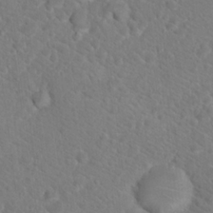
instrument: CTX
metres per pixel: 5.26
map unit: Hto
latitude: 18.4034
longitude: -37.1970
